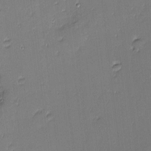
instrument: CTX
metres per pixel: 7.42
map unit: eHh
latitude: -3.4832
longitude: -81.8016
